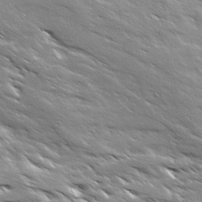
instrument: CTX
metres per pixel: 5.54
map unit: Ave
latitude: 18.6679
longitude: -136.8947
